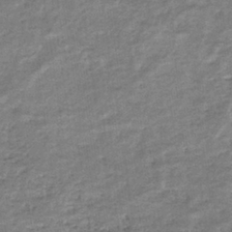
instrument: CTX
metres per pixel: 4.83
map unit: eHb
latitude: -36.5573
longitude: 77.1431
